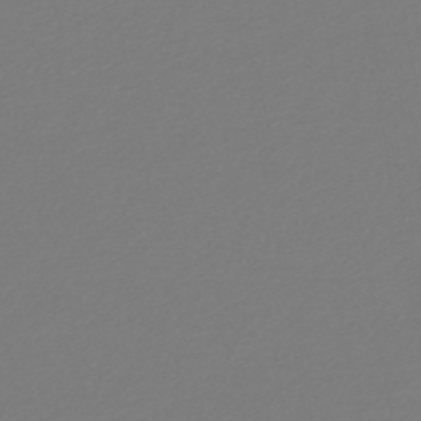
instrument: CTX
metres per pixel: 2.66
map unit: lHb
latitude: -46.5573
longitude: 72.3495
